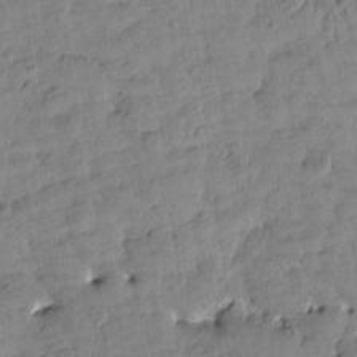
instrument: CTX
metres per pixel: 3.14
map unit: Htu
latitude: 1.9906
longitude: 178.8030
